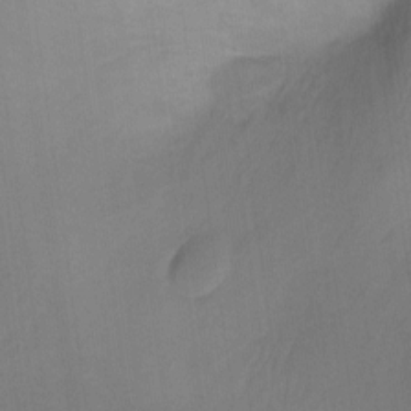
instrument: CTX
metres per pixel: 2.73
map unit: Ht
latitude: -6.4251
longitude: -37.4427
